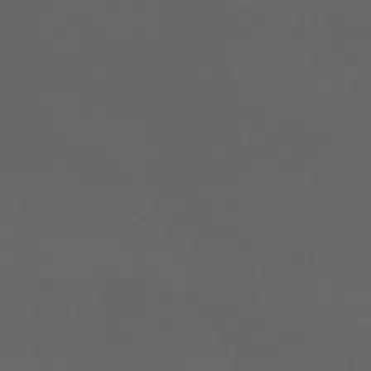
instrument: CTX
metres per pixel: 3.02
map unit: Nhu
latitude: -8.6896
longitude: -80.6301
